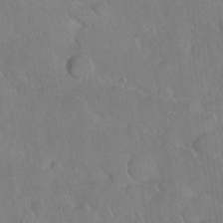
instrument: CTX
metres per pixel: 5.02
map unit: Nhu
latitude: 27.0270
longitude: -65.6127
